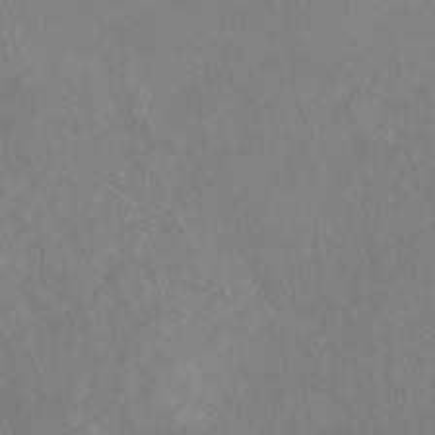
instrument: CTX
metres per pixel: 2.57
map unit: Nhu
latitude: -15.8612
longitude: -57.6882
